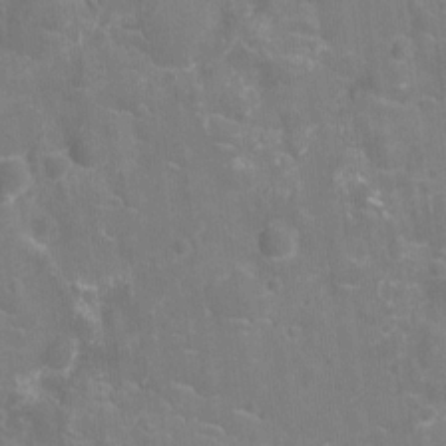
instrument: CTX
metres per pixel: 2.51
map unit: Ht
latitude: -10.4251
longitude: -23.4993
